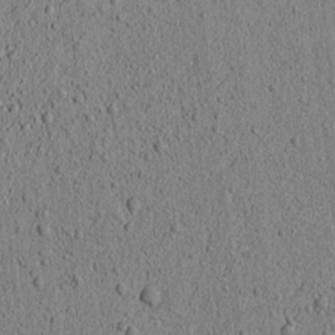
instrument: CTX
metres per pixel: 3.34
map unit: lAvf
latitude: 6.0444
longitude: 166.7463
